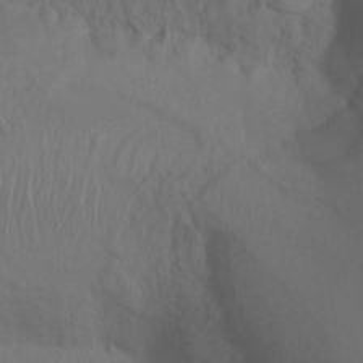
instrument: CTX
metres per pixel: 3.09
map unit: Nhu
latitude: 12.4790
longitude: -28.1767
